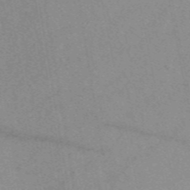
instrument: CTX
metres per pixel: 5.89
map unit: eAb
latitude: 48.2145
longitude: 111.1809
